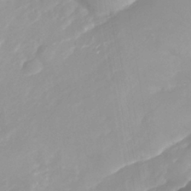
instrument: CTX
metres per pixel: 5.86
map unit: Nhe
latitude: -41.3132
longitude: -110.2712
